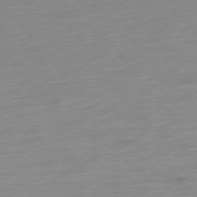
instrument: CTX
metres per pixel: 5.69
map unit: Hpe
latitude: -76.5952
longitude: -14.7058
